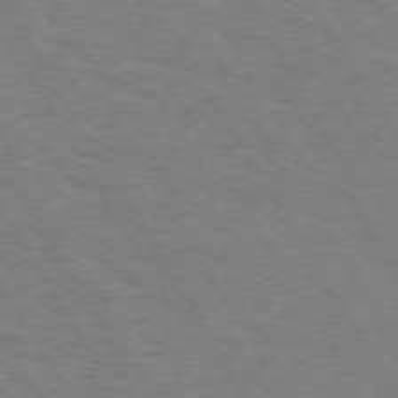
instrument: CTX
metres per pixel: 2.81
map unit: Hpe
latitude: 73.4238
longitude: -142.9892
